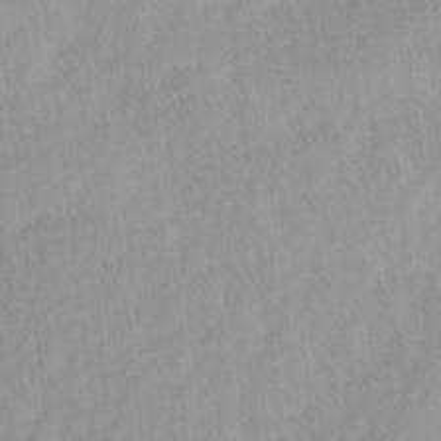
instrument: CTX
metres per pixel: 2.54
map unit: Ave
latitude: 11.6694
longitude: -107.0269
